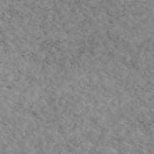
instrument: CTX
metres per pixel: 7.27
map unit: eAb
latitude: 44.7057
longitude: 114.9164
